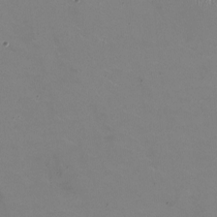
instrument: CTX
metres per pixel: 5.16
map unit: HNhu
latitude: -1.9367
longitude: -2.7624
